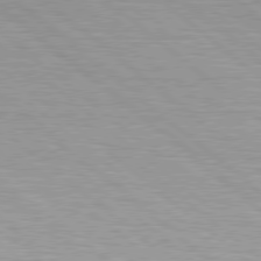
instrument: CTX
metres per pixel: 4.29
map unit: Hpe
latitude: 78.7435
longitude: -140.6112
